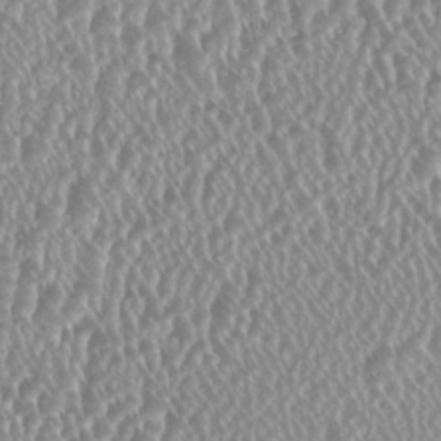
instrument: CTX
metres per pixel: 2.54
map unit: HNhu
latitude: -0.2740
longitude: 0.1795
